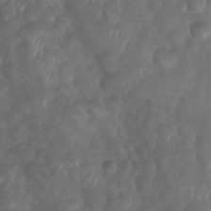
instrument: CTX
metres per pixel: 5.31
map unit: Nhu
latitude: 28.8002
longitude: -56.2900
